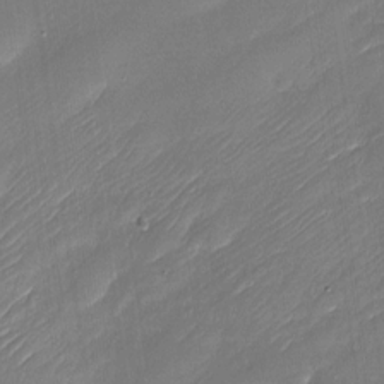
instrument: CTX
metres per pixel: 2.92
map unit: Nhu
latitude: -30.1039
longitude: -73.3860
